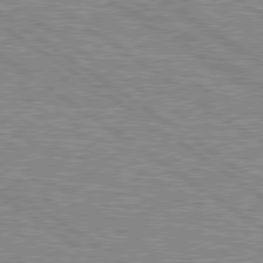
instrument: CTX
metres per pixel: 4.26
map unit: lApd
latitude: 79.1214
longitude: -161.8205
